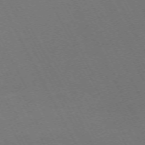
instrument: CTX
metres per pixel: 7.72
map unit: Hpe
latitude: -70.9731
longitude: 16.5952
